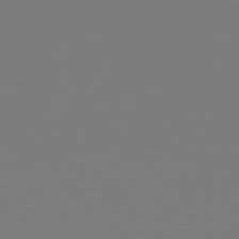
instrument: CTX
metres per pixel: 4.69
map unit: Hpe
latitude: 78.8191
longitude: -167.8016
